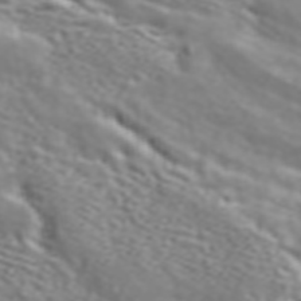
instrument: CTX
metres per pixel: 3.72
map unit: ANa
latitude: 45.4615
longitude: 27.8800
